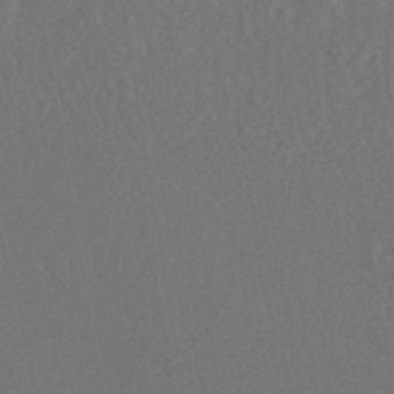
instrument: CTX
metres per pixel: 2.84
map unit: HNhu
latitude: -40.1039
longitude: 98.4440
